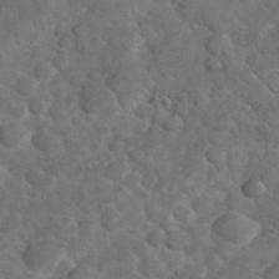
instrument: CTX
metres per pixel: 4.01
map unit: eHh
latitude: 37.3293
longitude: -67.1214
